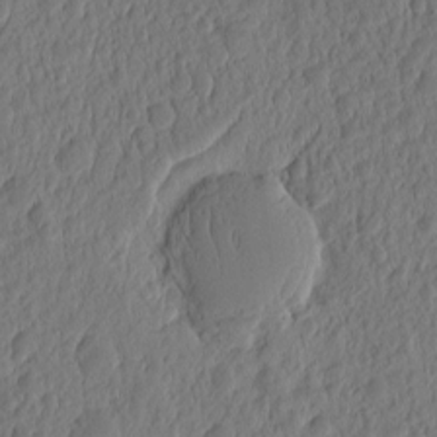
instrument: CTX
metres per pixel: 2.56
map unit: eHh
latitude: -1.7667
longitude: 14.9731
